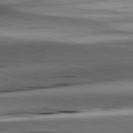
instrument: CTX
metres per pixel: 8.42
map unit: lApd
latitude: 81.7261
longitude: -151.1781
